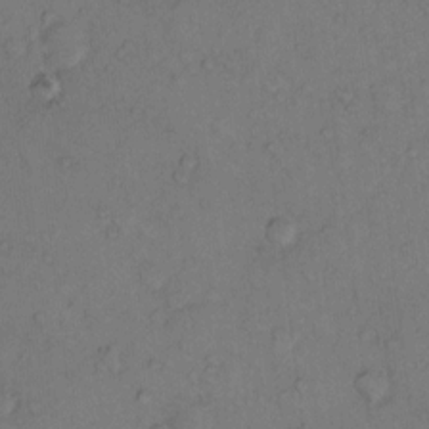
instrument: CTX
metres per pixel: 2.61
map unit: Hto
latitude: 10.5546
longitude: -59.0270
